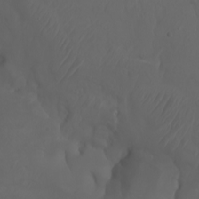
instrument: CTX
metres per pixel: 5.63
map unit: Nhu
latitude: -7.4832
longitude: -81.4237
